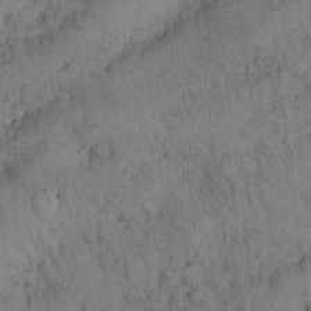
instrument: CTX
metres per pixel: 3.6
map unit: Hto
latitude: 12.0255
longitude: -59.0647
